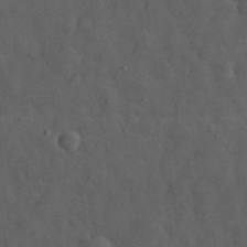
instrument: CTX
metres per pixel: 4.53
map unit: eHh
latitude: 31.4616
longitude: -71.1025
